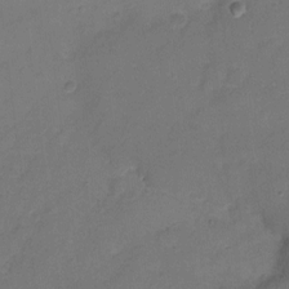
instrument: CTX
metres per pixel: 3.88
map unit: Hto
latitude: 4.4979
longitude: -61.2915
